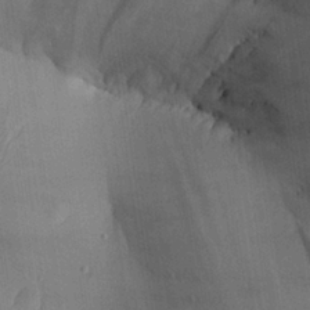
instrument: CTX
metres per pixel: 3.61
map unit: Aa
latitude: 25.9528
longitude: -134.4223
